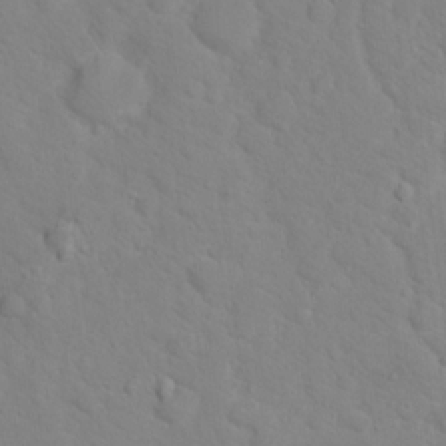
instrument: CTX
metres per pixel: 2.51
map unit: Hto
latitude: 17.6883
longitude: -36.2334
